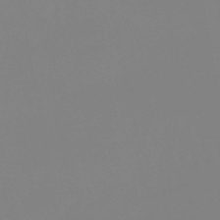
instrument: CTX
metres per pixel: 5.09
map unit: lHb
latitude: -49.2943
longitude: 74.5385
